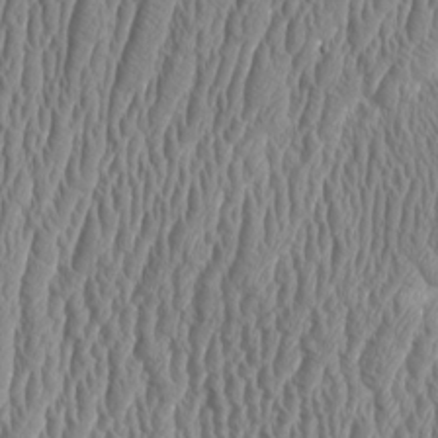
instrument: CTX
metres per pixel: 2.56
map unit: Aa
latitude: 9.5182
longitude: -129.4237
